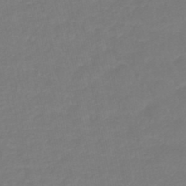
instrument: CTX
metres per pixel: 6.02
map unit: lHb
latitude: -42.9541
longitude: 63.5021
